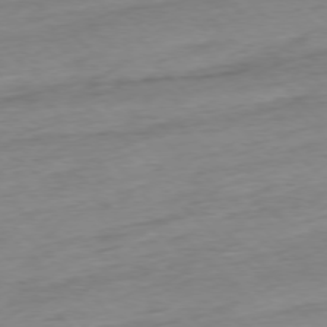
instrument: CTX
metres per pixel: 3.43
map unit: Ap
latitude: -77.4454
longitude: -98.0633
